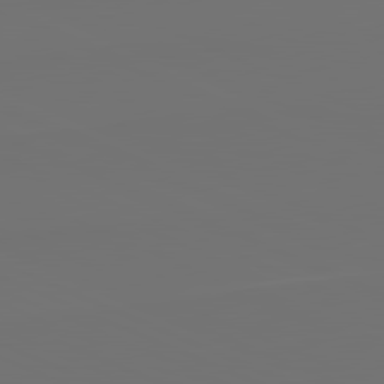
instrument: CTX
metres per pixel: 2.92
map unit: lApd
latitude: 81.6883
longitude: 155.8800
